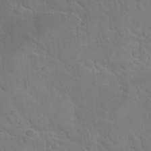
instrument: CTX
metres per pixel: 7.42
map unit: Nhu
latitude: 30.7625
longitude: -53.7639
